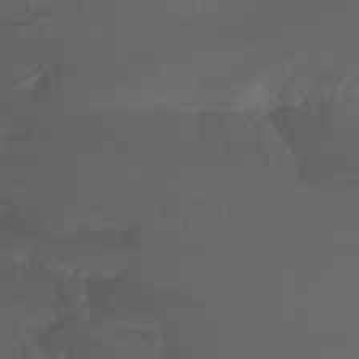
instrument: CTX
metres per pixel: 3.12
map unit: Ht
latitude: -9.5966
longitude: -37.8017
